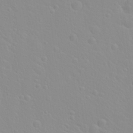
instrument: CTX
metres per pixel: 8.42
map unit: Hto
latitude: 20.3845
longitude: -33.3671
